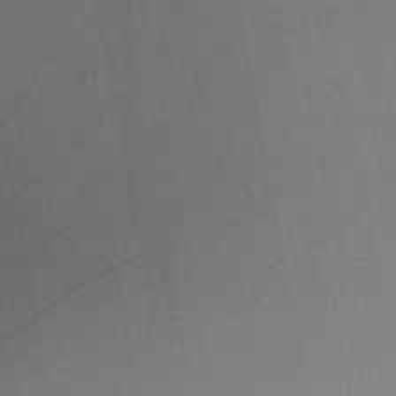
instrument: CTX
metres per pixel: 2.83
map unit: HNb
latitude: -48.4062
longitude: -40.0255
